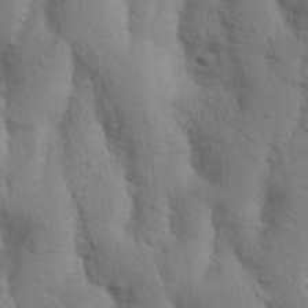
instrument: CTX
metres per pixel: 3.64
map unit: Nhu
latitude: 17.6127
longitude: -75.8394
